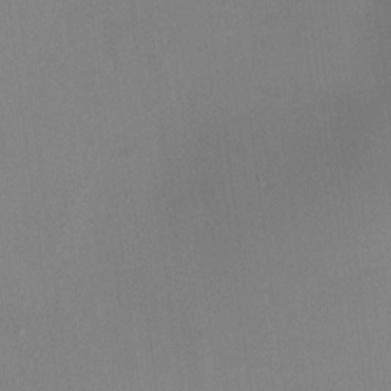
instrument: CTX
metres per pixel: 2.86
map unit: HNhu
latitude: 5.6127
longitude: 9.4076
